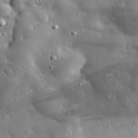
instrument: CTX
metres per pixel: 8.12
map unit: eHh
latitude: 31.0459
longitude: -80.6490
